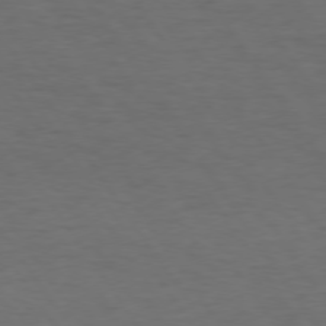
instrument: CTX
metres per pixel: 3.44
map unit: Hpe
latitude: 74.1956
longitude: -130.3846
